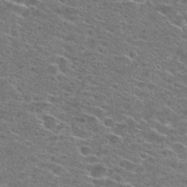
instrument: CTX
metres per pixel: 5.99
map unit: Hto
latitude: 27.7450
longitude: -46.8569
